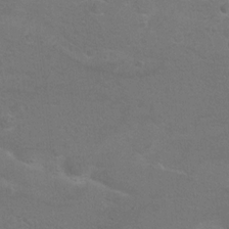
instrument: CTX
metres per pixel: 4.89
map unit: Hto
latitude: 8.4223
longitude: -30.8380
